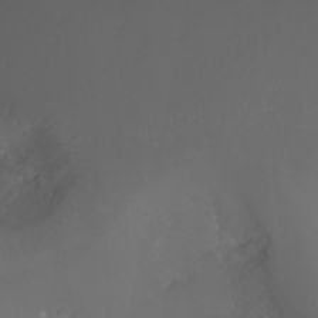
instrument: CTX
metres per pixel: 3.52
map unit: eHh
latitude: -5.4643
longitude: -87.4993
